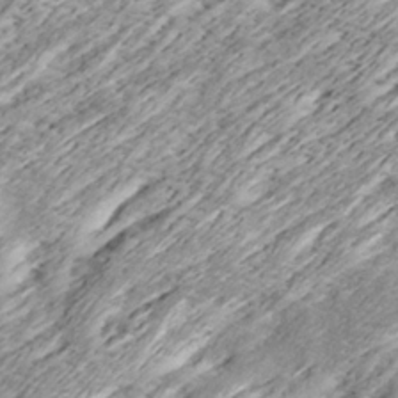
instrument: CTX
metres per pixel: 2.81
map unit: Ave
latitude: 15.7450
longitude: -136.7813
